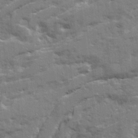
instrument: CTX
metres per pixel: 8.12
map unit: Ave
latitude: 21.0459
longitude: -130.1389
